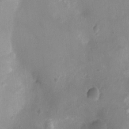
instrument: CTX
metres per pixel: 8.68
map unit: Ht
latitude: -9.8989
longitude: -22.4034
